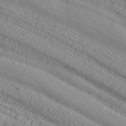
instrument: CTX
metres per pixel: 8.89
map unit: ANa
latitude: 37.6127
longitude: 23.7478
